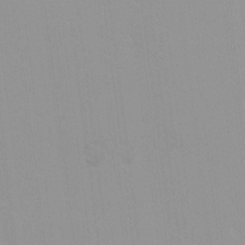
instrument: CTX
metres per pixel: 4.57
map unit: Ave
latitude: 0.7624
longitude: -112.7435
